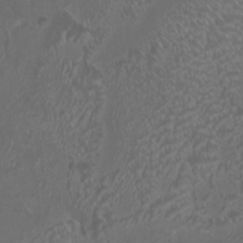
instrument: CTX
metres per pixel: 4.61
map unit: HNhu
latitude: 5.3859
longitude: 8.3117
